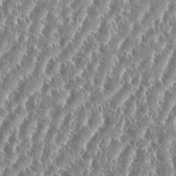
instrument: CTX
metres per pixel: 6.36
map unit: eHh
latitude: 34.8191
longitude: -134.8947
